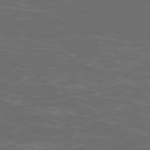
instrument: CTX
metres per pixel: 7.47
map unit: Ap
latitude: -79.1053
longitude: -103.1592
